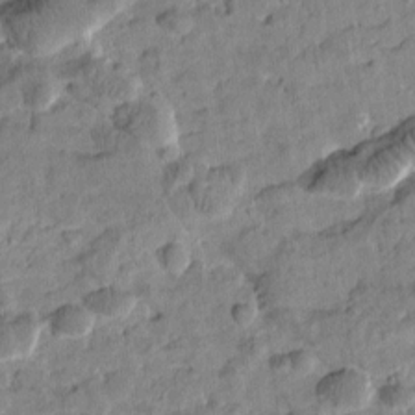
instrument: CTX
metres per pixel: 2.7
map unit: Htu
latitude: 2.1200
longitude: 178.6707
